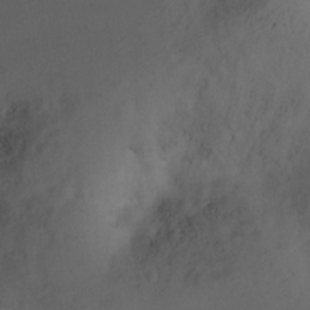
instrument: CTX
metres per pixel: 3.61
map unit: Ht
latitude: -10.9542
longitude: -28.1578
